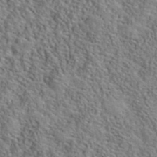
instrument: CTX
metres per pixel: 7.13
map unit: lHvf
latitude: 40.7435
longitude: -89.0081
